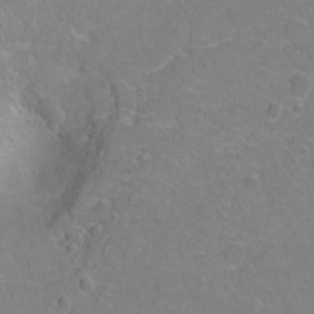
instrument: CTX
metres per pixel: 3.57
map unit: Hto
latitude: 2.4979
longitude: -33.2348
